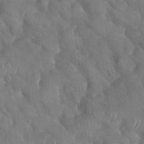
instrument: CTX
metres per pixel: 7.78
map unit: Nhu
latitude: -30.1039
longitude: -59.6883
